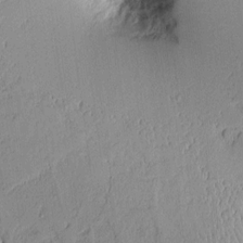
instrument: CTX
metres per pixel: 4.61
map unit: Aa
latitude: 10.4223
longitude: -128.7813
